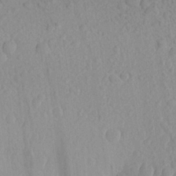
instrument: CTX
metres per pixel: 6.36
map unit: Aa
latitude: 22.8947
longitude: -143.3860
